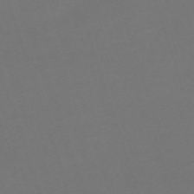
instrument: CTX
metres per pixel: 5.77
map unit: eHh
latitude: -63.6722
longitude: 49.6533
